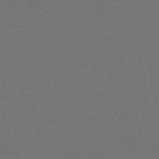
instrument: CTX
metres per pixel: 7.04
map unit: HNb
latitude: -53.0486
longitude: -50.9891
